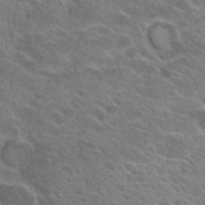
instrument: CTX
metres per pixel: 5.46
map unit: Hto
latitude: 22.1767
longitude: -39.3293
